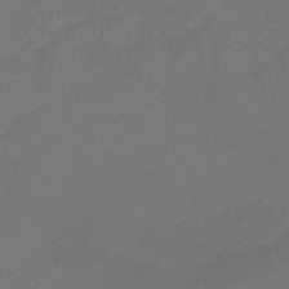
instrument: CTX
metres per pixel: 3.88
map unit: eHb
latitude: -39.2754
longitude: 76.7841
